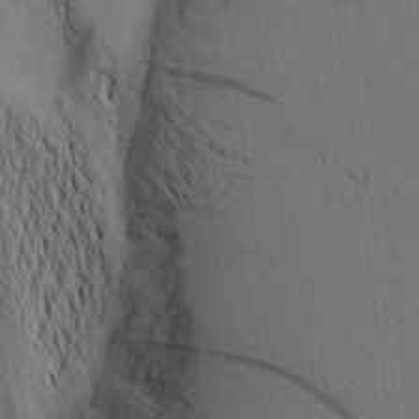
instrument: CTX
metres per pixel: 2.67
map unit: Aa
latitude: 20.4412
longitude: -144.2900
